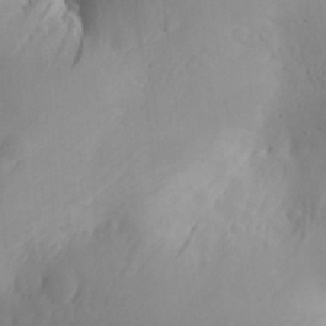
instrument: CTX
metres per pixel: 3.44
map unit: Aa
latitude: 31.0081
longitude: -143.8961
